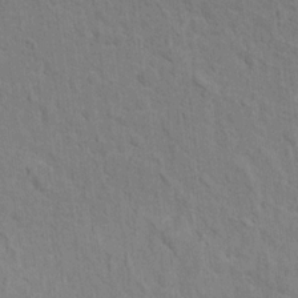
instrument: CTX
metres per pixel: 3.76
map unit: Hto
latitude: 14.0822
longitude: -38.0255
